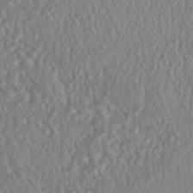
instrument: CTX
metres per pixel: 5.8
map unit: HNhu
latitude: -46.6896
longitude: 104.1794
